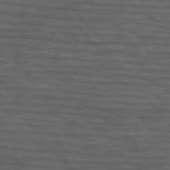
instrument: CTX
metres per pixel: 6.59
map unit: lApd
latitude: 75.2726
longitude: -82.2522
